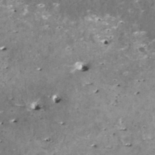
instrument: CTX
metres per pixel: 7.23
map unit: HNhu
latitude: 1.9528
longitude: 6.1606
